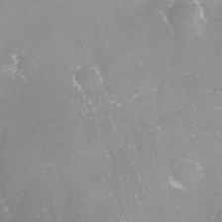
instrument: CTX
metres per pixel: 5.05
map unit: Nhe
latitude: -27.8422
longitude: -109.6316
